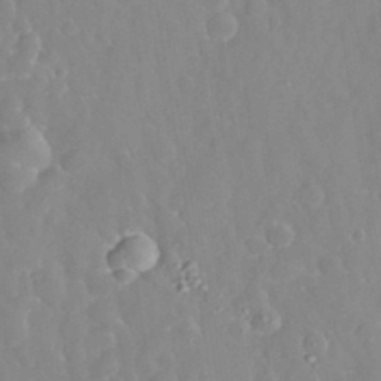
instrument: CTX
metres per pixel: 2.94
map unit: eHh
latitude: 32.6113
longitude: -59.8961
